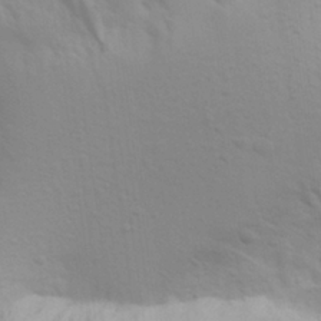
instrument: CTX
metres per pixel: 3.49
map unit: Aa
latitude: 28.3656
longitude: -144.4790
